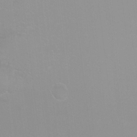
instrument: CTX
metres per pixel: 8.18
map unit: Ht
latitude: -6.9352
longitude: -33.8205
